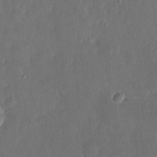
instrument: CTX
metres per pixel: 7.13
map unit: HNhu
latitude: 6.1767
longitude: 3.2942
